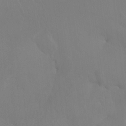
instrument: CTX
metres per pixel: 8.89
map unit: Htu
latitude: -14.2551
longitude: -47.7828
